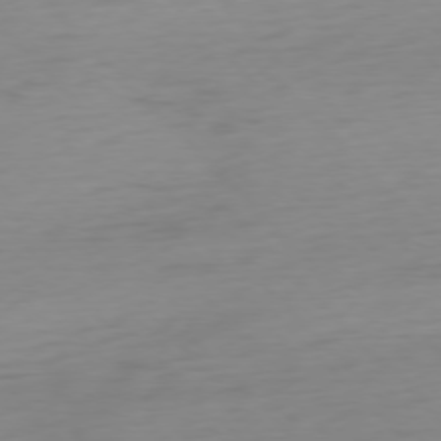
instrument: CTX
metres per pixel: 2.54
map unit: Ap
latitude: -77.1242
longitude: -78.8947
